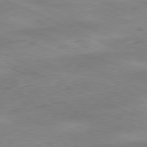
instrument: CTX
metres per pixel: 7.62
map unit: Ap
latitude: -81.5210
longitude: -81.6883
